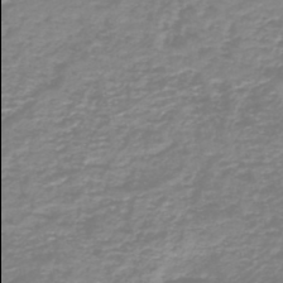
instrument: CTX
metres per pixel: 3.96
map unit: HNb
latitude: -44.6707
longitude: 50.0094
